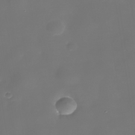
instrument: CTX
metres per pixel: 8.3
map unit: Nhe
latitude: -35.9178
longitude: -90.3467
